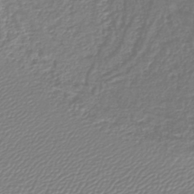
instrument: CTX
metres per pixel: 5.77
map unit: lHb
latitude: -42.6896
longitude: 72.1039
